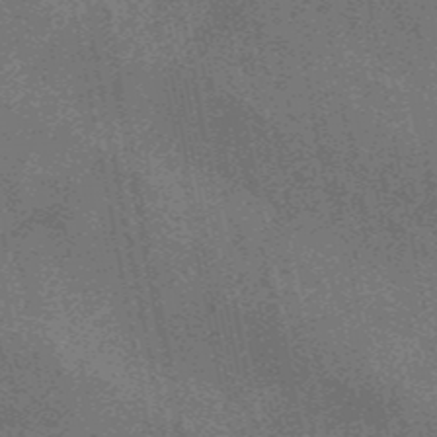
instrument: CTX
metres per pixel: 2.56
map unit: HNb
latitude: -52.6896
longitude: -49.4048
